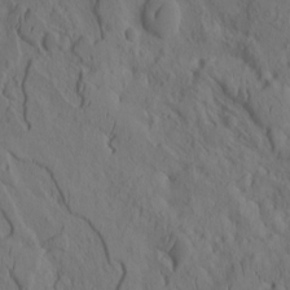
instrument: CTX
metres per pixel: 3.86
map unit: eHh
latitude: -1.2565
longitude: 15.9745
